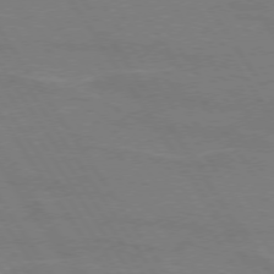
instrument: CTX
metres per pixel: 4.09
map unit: lApd
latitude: 74.0822
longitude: -56.4412
